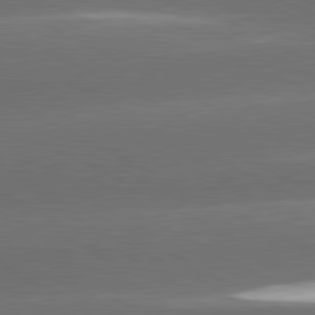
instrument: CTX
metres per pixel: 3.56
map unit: lApd
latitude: 81.0647
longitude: -147.1026
